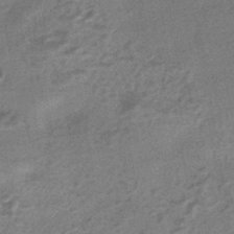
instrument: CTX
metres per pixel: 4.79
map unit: HNhu
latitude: -42.3873
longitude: 90.3684
